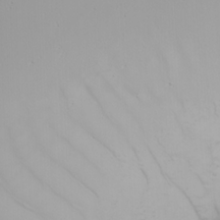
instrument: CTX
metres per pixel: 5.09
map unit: Nhu
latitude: -5.4265
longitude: -91.4615
